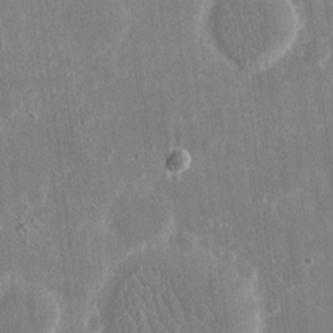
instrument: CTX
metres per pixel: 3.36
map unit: eHh
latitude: 16.3845
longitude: -71.1781
